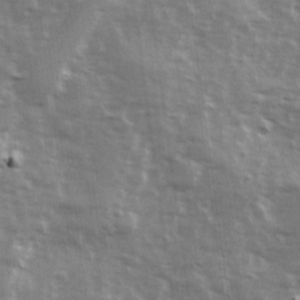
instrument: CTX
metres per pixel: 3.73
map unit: Ave
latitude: 13.2537
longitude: -103.2159
